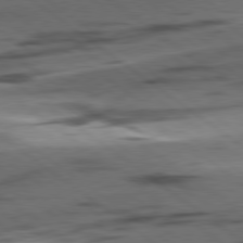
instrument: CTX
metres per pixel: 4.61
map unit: lApd
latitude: 79.0837
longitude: -50.8758
